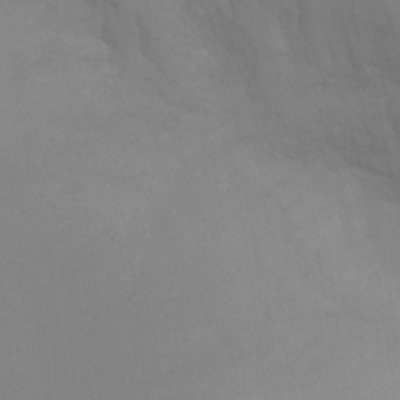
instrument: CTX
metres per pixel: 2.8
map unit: Ht
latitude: -9.2754
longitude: -32.9136
